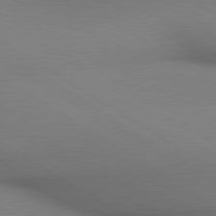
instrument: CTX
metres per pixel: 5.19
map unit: lApd
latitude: 80.3845
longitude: 134.5952
